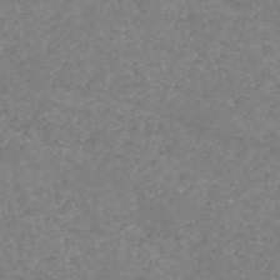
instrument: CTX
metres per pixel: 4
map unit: HNb
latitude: -54.3684
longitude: -38.0822
